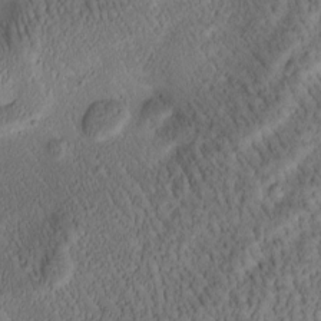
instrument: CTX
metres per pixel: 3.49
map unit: Htu
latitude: -1.5211
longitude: 170.8597
